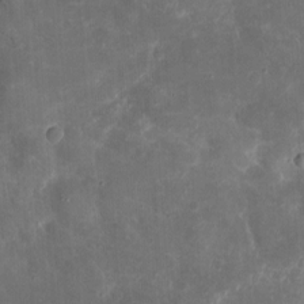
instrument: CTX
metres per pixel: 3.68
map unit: eHh
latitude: 5.0836
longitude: -70.4223
